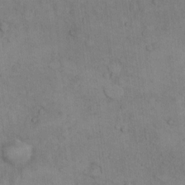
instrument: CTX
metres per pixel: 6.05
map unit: Hto
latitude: 7.2726
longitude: -60.4412
